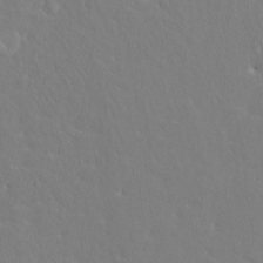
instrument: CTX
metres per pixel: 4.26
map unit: HNhu
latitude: 3.9906
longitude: 6.8408
